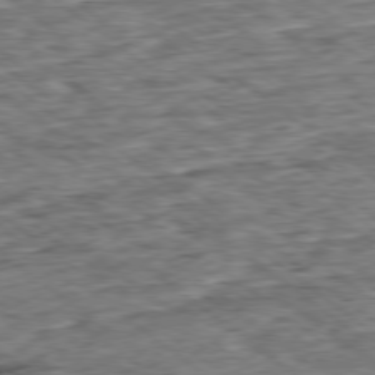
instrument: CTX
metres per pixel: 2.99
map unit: Ap
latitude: -79.1053
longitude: -86.5923
